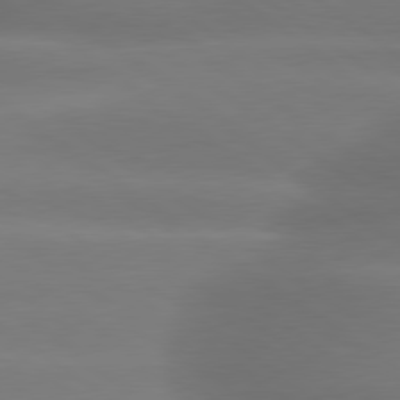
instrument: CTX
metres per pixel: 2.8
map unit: lApd
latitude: 79.4805
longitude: -134.0444
